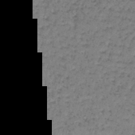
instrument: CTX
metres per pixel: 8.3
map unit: lHb
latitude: -43.8611
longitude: 58.1227
